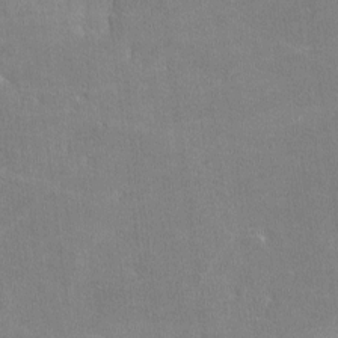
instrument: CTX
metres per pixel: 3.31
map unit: lHvf
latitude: -11.6533
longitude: -101.6883
